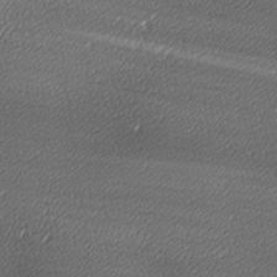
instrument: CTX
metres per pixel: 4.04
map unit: lAa
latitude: -10.3684
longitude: -126.6113
